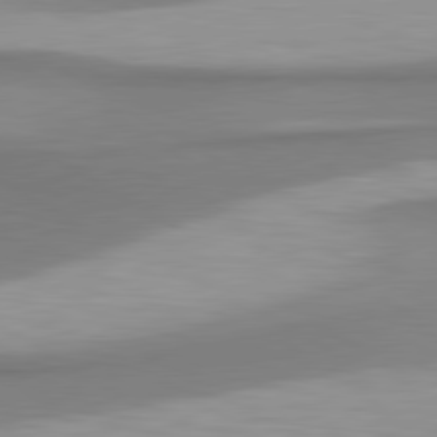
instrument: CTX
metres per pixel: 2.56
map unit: lApd
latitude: 80.7813
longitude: 175.3887
